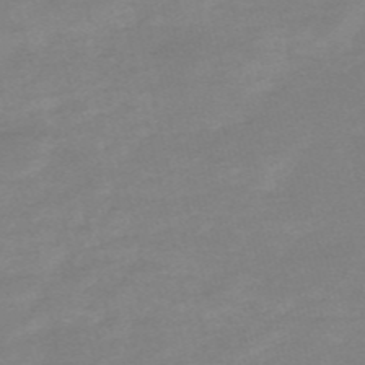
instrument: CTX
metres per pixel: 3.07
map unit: HNb
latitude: -55.4643
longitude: -40.9135
